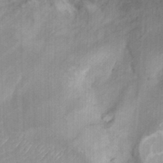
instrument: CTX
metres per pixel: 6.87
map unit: Hto
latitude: 7.2537
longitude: -34.3845
